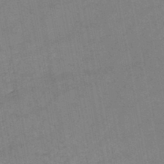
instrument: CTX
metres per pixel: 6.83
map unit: HNb
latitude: -45.5021
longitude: -37.5371
